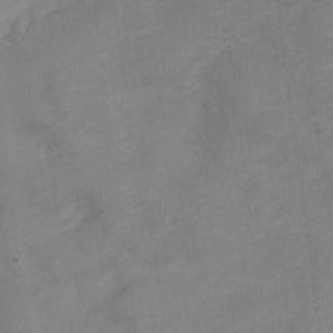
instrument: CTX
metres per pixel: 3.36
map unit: Nve
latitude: -18.7085
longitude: 108.3117
